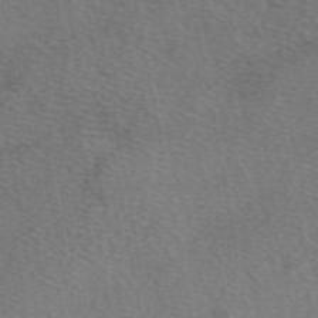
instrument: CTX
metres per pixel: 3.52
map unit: eAb
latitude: 50.5545
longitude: 110.5573
